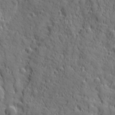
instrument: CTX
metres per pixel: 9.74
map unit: Ave
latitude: 19.5560
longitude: -132.8758
